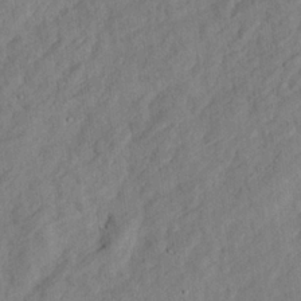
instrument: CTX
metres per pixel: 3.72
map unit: eHh
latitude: 24.5545
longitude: -79.7450
